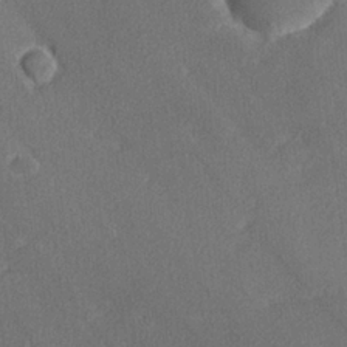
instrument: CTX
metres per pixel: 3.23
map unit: lHvf
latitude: 26.2901
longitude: 141.0108
